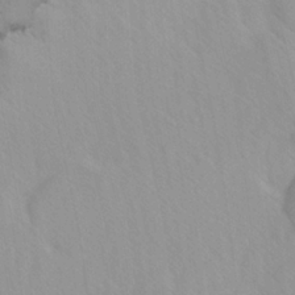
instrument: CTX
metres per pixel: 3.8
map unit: Ave
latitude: -1.7100
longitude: -112.8380
